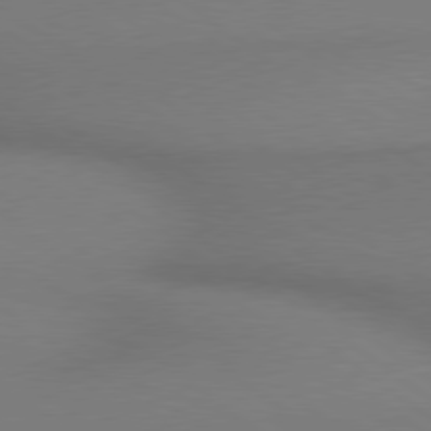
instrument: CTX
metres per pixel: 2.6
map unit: lApd
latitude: 79.0081
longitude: 179.1242
